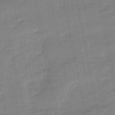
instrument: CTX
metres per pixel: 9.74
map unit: lHb
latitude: -49.5966
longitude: 80.4251
